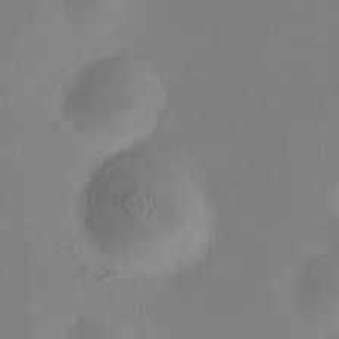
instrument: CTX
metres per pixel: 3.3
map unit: HNhu
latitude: 9.1403
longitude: 10.1606
